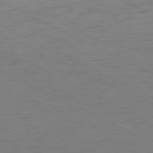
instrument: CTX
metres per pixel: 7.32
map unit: Ap
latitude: -80.8219
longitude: -60.7813
